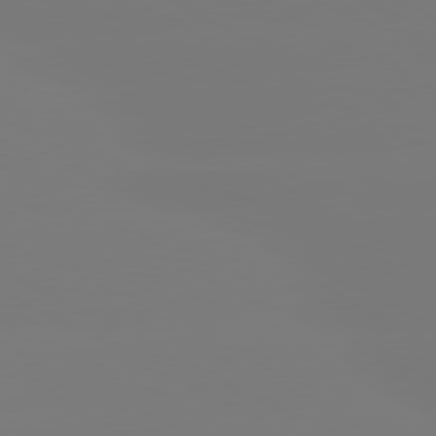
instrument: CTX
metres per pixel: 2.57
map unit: lApd
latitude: 80.5168
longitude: -148.5168
